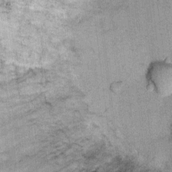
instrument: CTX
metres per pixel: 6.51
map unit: Ht
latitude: 11.2726
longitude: -39.0647
